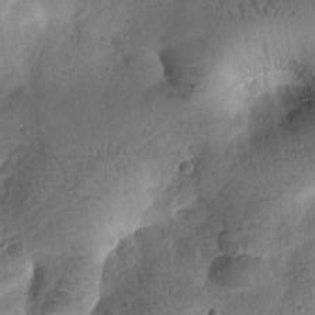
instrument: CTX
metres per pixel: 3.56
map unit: Htu
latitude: -0.9164
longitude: 170.5763
